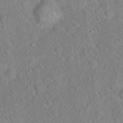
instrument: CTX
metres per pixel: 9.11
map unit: Hto
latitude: 17.6127
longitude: -52.4979
